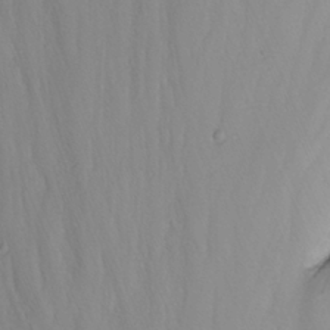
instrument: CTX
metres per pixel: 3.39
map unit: Nhu
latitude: -6.7841
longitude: -65.6127
